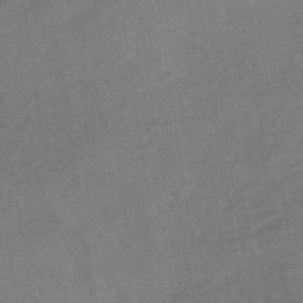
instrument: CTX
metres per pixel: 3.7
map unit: lHb
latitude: -34.0472
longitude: 65.5588
